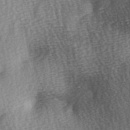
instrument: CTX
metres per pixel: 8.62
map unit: Ave
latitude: -5.7855
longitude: -120.6869
